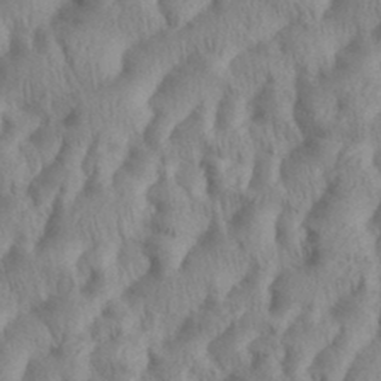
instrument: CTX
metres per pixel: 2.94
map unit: eHh
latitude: 36.1578
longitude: -137.7450
